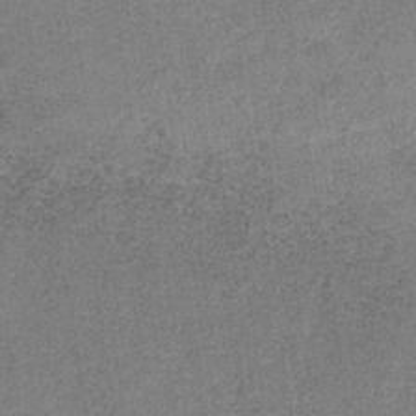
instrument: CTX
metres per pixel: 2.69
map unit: HNb
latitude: -34.2739
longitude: 54.2173
